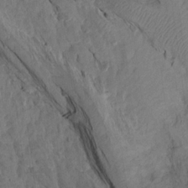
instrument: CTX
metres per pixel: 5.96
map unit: Aa
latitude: 15.4805
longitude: -145.4615
